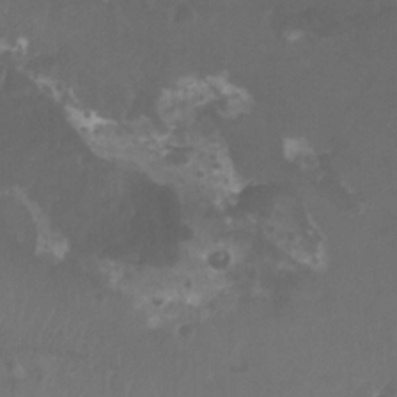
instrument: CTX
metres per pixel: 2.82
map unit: Htu
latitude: -8.1039
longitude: -75.0836
